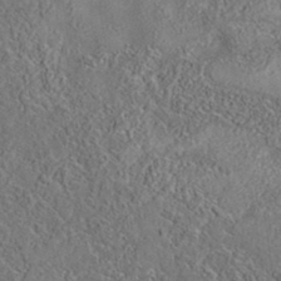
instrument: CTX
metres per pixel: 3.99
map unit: eAb
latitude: 35.5371
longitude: 108.9542
